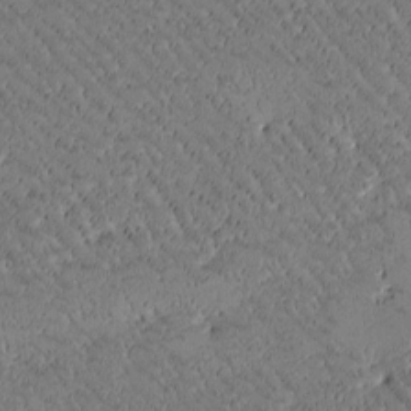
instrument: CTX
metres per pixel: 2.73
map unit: Htu
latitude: -2.1983
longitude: 176.2739
